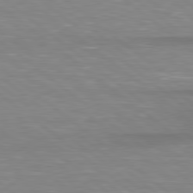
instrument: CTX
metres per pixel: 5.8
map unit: lApd
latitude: 79.0648
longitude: -89.2537
